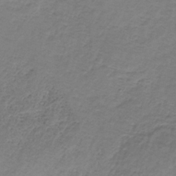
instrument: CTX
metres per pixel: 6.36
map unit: HNb
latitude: -33.0676
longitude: 57.8800
